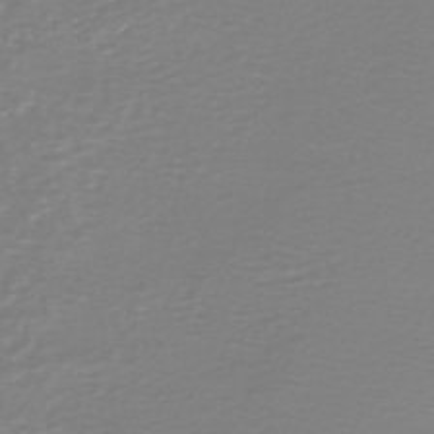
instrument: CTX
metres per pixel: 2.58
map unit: HNb
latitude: -45.5588
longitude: 54.2551
